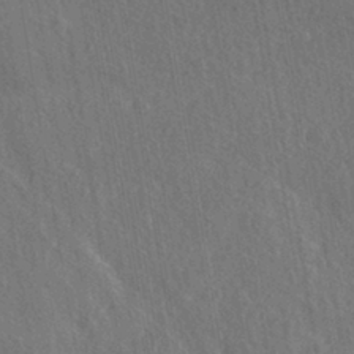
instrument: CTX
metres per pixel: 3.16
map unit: HNhu
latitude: -41.0864
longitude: 98.5763
